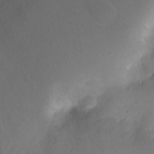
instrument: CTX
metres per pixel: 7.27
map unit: Hto
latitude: 2.4790
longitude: -36.2712
